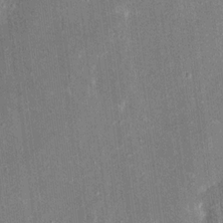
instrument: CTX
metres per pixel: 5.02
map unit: eHh
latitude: 17.7450
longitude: -70.7624
